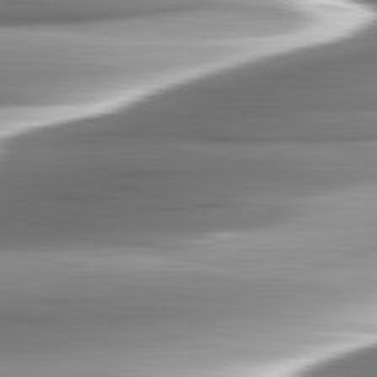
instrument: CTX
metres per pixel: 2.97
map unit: lApd
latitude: 82.7435
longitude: -140.5356
